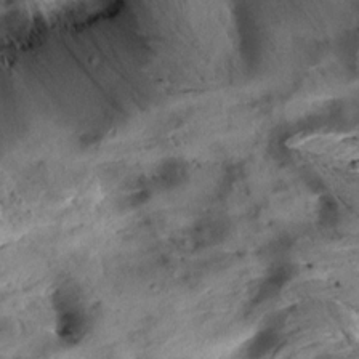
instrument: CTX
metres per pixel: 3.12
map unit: Aa
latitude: 10.8947
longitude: -142.8380
